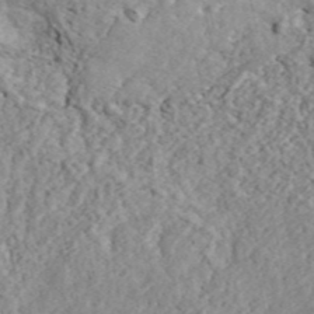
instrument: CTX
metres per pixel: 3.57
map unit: ANa
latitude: 44.0822
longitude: 46.4440
